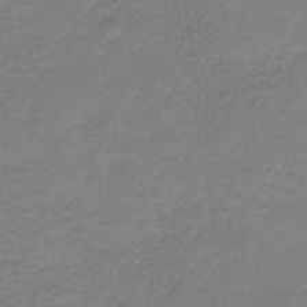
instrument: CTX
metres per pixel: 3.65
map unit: eAb
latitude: -35.7667
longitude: 52.7841
